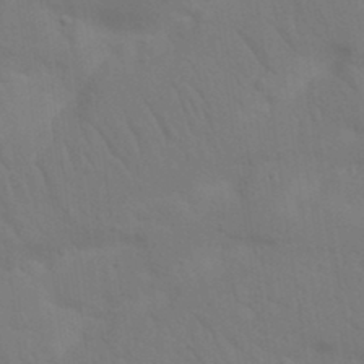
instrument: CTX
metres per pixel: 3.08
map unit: Nhu
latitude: 22.2333
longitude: -73.8206
